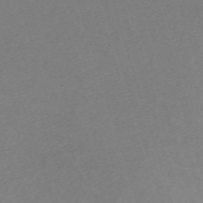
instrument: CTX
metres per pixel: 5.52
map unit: eHh
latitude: -61.8989
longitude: 49.6722
